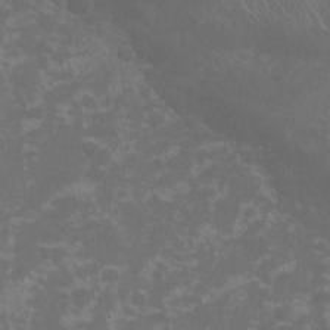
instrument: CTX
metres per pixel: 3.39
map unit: Nhu
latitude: -13.5399
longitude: -72.2523
